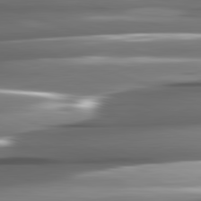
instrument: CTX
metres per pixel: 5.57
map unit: lApd
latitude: 82.2522
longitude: -140.9324
